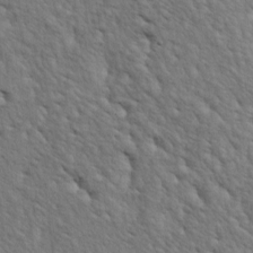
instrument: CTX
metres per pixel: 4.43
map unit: lAa
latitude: -5.3887
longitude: -125.5182
